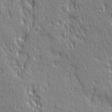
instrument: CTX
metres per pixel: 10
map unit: Ave
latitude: 21.8961
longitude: -135.2159
